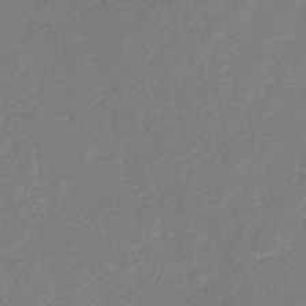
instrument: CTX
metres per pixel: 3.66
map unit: eHb
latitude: -30.1794
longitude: 63.5588
